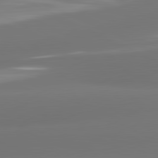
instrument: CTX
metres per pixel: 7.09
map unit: lApd
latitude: 81.4804
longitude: -164.6868
